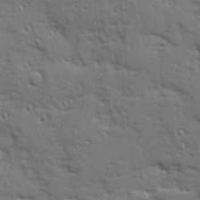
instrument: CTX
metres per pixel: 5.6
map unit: Ave
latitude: 10.3090
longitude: -102.4790
